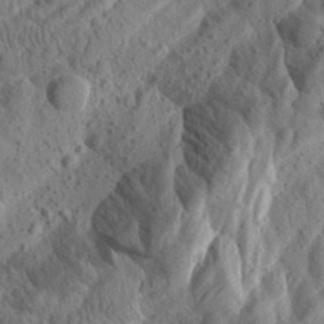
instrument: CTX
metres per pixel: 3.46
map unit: Aa
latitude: 24.9324
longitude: -144.2522
